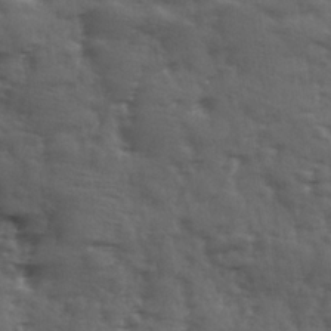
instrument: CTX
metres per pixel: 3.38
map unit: Ave
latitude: 18.5168
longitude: -132.1578
